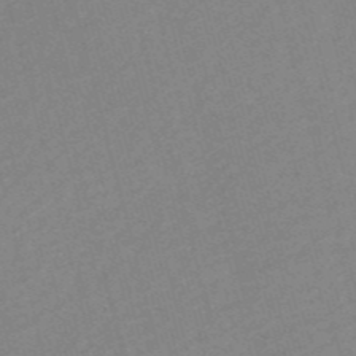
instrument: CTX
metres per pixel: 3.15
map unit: eHh
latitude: -55.3321
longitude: -89.1970
